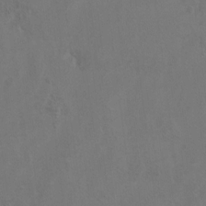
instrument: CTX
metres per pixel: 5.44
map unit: Hto
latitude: 8.4601
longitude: -35.0269
